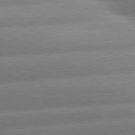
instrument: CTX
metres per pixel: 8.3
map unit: lApd
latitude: 80.4979
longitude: -159.9339
